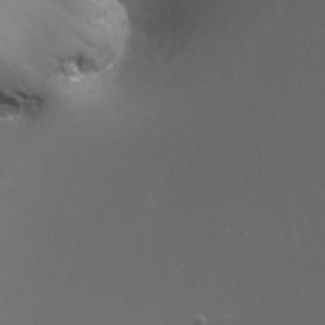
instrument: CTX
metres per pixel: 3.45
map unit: Nhu
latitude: -9.1998
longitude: -78.5735
